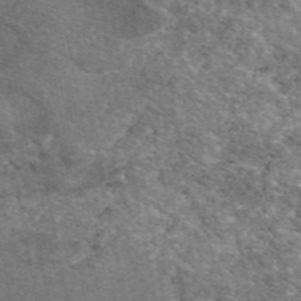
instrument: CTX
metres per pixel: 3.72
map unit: eAb
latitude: 48.6113
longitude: 115.9556
